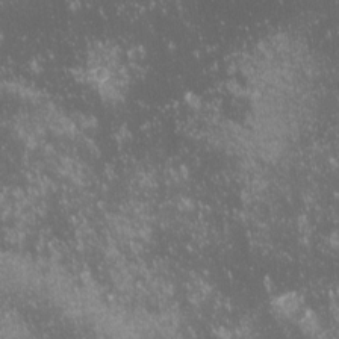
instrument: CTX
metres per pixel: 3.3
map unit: lHvf
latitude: -13.7667
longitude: -103.8205
